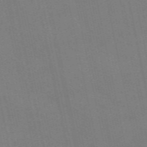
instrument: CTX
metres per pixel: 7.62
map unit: eAb
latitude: 51.3859
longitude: 108.4440
